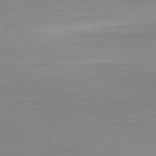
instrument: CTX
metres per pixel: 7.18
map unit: Ap
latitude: -78.7841
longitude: -76.9324
